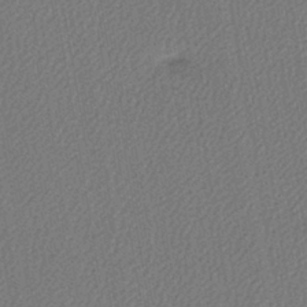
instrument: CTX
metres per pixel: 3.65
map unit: lHb
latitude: -42.7841
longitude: 60.8030
